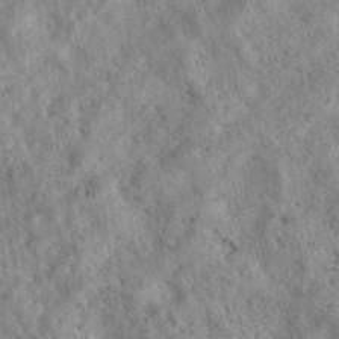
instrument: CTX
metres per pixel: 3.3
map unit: eAb
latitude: 38.2900
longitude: 112.7274
